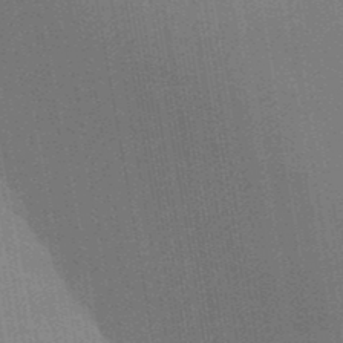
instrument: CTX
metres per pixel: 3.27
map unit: Aa
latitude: 33.0647
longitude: -143.3671
